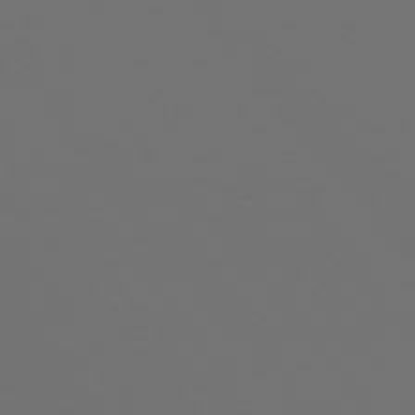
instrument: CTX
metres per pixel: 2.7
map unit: Ap
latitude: -75.5211
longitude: -83.8205
